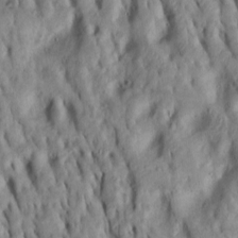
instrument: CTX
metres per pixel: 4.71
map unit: Htu
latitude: -8.2550
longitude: 145.2565
